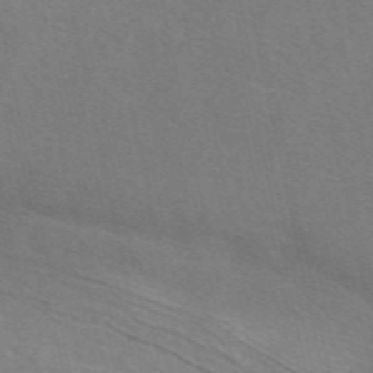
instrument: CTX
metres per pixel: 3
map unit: eAb
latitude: 50.7624
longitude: 111.3509
